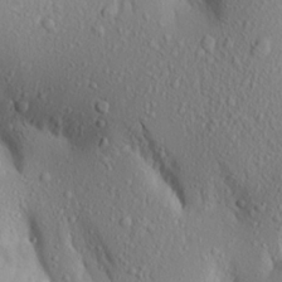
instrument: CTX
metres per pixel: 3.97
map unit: Aa
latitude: 18.1766
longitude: -148.2334
